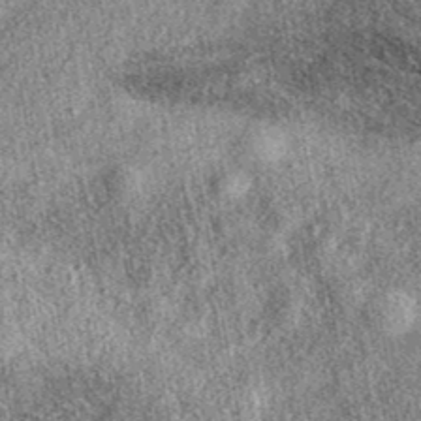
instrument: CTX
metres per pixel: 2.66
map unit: eAb
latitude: 38.9703
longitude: 108.4818
